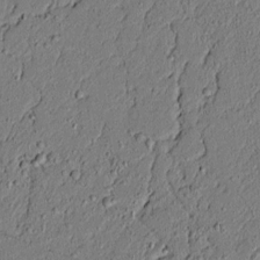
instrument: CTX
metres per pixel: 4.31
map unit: lAvf
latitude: 5.3671
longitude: 167.2565
